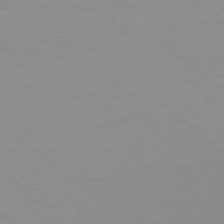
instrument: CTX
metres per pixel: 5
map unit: Hpe
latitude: 78.4979
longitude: -165.7072
